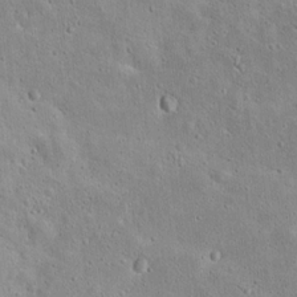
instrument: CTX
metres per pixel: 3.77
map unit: Hto
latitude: 16.1956
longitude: -37.7072
